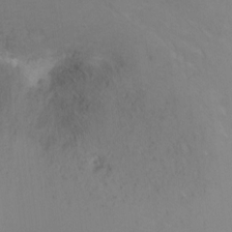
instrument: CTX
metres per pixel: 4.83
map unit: Ht
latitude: -6.4440
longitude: -33.9150
